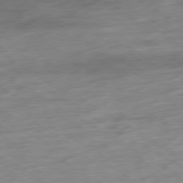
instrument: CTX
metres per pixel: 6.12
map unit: Ap
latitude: -79.1242
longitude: -58.1578
